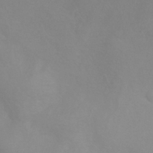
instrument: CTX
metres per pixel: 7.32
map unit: HNhu
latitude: -40.7652
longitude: 93.6155
